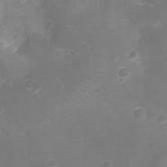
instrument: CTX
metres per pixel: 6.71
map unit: Ht
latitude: -7.2943
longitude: -21.4994
